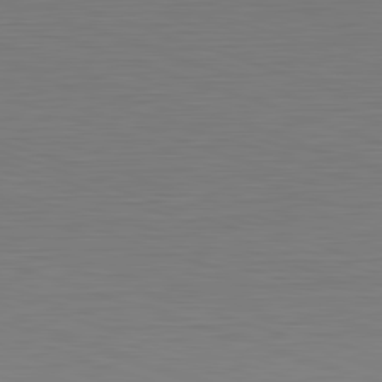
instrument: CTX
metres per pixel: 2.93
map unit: Hpe
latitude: -82.5007
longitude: 10.3306
